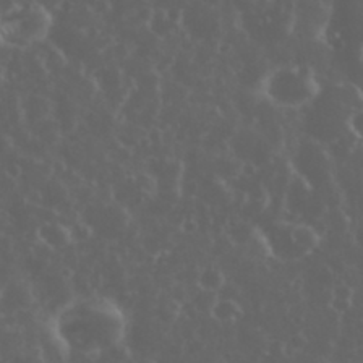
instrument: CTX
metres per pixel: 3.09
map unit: eHh
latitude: 34.6490
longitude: -59.6316
